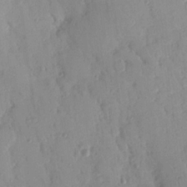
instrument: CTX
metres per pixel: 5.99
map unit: Nhu
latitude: 16.9136
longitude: -78.8002
